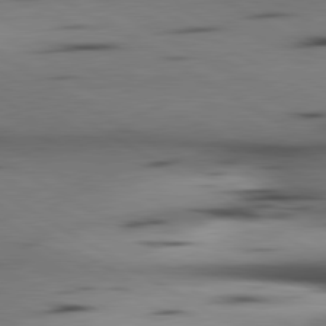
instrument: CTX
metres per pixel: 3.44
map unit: lApd
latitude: 80.3656
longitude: 160.5385
